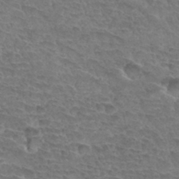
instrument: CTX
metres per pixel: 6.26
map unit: Hto
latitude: 33.5560
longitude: -45.9528
